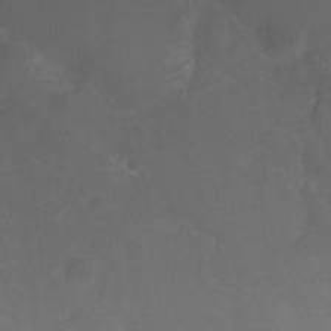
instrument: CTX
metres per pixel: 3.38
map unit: Nhu
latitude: -9.1431
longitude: -43.3482
